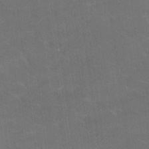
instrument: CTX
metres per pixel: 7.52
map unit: Ave
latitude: 18.5923
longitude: -136.3845
